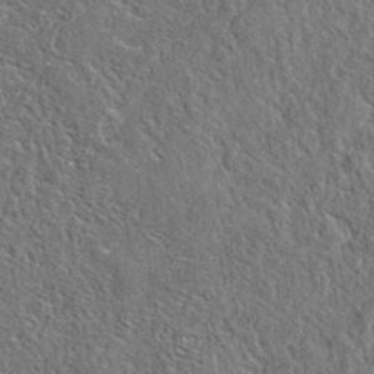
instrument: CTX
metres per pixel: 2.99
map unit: eAb
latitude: 37.8206
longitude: 112.6519
